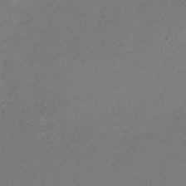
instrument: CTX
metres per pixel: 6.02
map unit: HNb
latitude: -35.4454
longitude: 55.2754
